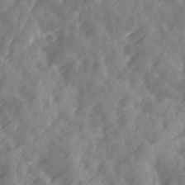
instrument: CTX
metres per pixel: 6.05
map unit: Ave
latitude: 19.4615
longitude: -131.8206
